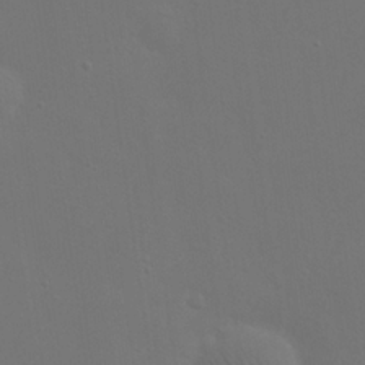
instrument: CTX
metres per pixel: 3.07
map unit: eHh
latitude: 23.6127
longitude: -69.6883
